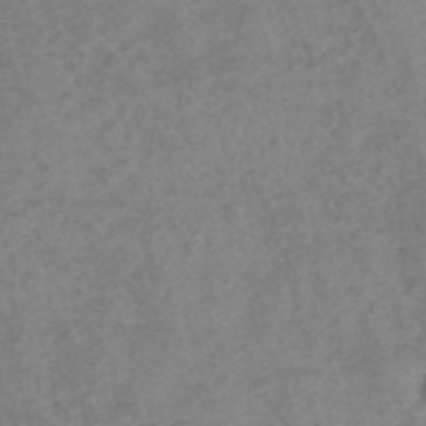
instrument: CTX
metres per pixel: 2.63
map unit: ANa
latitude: 43.4804
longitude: 27.3320
